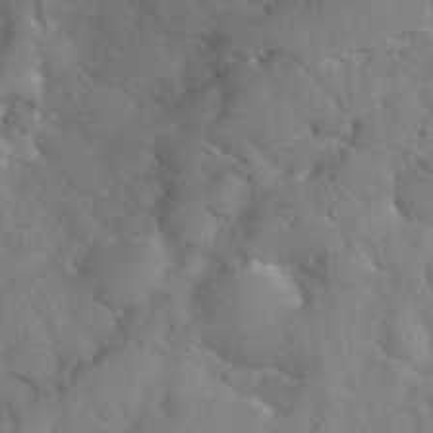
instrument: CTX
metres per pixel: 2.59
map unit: eHh
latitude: 38.1011
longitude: -57.5938
